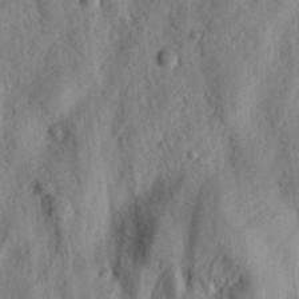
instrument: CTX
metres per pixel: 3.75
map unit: eHh
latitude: 24.0444
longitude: -80.1200
